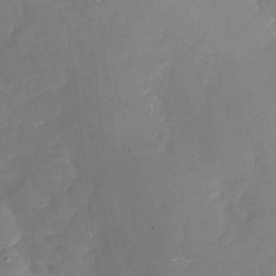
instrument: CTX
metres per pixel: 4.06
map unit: Nhu
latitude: -26.9541
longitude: -57.9339
